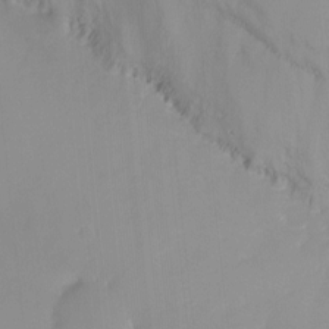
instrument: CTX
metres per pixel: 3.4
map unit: Ht
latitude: -14.8786
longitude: -51.8205
